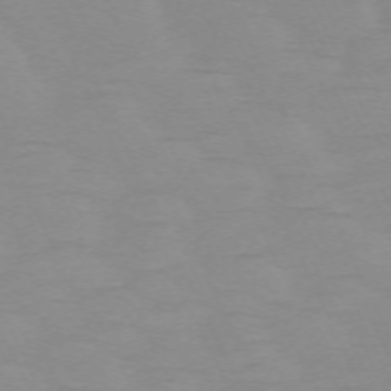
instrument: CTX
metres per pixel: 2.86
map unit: Hpe
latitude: -70.3873
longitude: 16.1228
